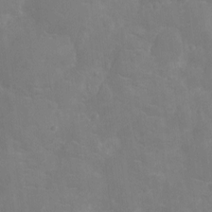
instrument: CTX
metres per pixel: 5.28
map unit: Ht
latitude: -11.1620
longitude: -23.9906
